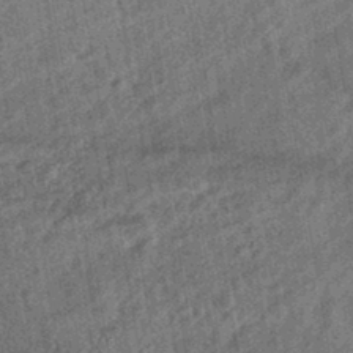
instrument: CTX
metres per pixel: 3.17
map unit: HNhu
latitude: -43.1620
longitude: 98.3306
